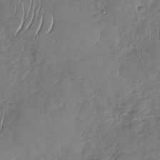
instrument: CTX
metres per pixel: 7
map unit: Nhu
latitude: -31.5210
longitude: -60.9891
